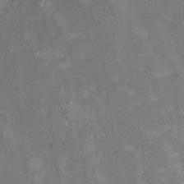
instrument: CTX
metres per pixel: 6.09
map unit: HNhu
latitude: -0.5007
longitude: -3.7449
